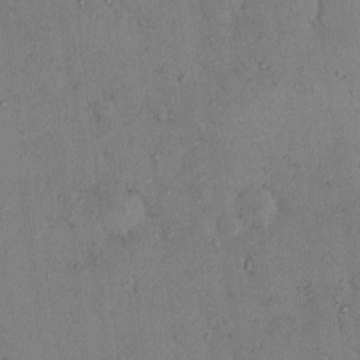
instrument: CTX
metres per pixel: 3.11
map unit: eHh
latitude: 0.0255
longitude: 16.9731
